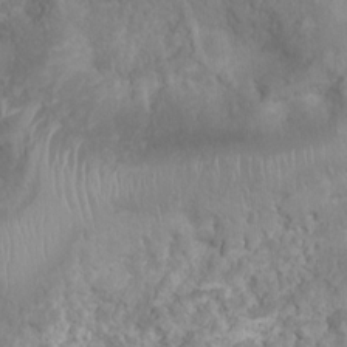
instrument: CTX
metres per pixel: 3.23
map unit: Nhu
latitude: 6.4223
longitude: -18.8380
